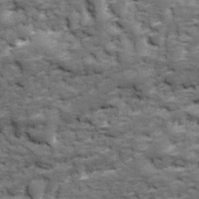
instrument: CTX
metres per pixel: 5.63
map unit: Ave
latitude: 17.5749
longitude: -135.5371
